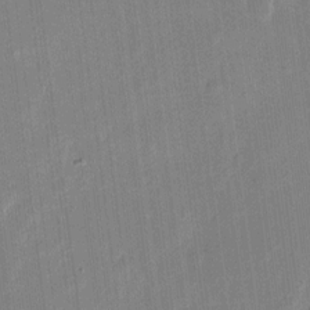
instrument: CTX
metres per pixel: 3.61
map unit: eHh
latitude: 10.8191
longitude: -70.0822
